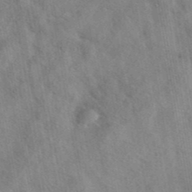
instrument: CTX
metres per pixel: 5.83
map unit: eAb
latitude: 42.2523
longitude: 107.5966
